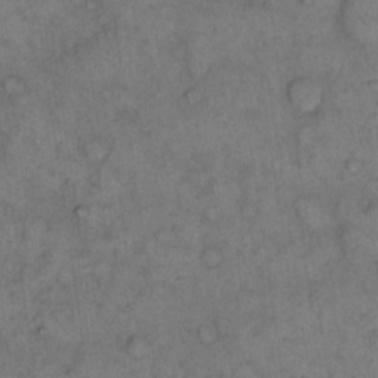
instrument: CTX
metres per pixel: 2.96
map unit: eHh
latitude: 14.2712
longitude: -65.0836
